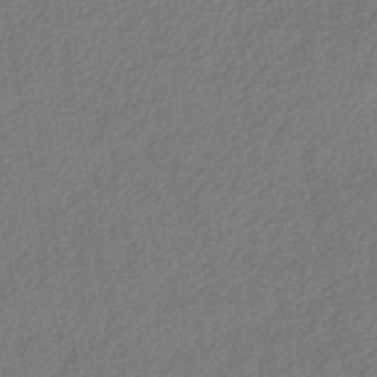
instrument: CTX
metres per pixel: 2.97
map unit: lHb
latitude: -39.7100
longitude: 70.9542
